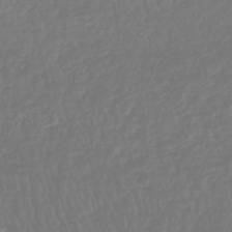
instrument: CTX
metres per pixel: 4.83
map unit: HNhu
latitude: -48.5385
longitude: 102.1228
